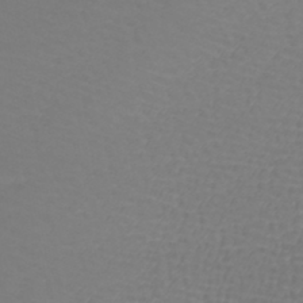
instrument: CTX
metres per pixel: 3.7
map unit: lHb
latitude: -42.7085
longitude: 71.5399
